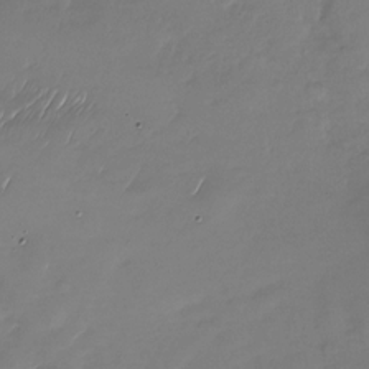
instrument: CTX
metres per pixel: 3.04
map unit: Nhu
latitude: -27.7288
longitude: -61.9339
